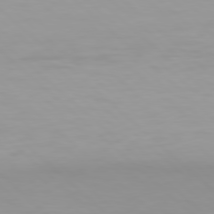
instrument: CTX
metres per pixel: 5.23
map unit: Hpe
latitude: 78.0822
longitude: -168.4790
